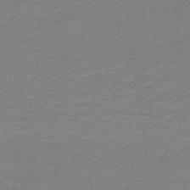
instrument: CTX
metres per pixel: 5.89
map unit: lHb
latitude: -41.5021
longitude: 52.5195
